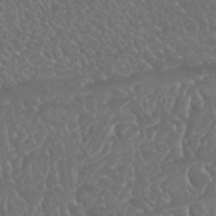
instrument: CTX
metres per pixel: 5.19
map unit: Nhu
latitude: 25.2537
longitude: -60.8380
